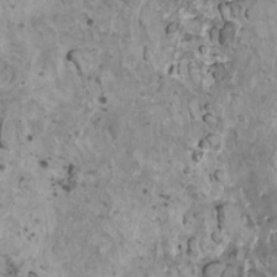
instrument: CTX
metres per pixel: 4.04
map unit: HNhu
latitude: 1.9150
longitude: 5.2376
